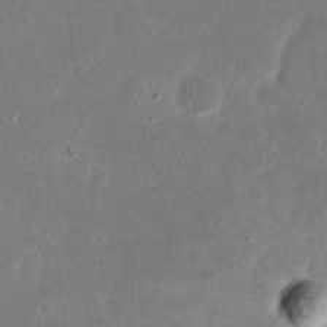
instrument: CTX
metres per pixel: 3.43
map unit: eHh
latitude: 17.4237
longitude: -72.8947
